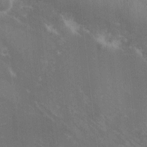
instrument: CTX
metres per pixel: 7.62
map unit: eHh
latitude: -10.4062
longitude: -65.4993
